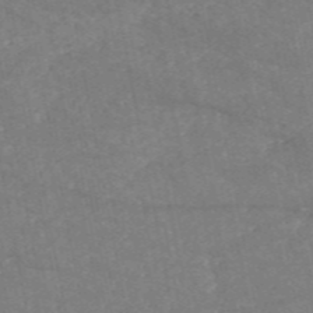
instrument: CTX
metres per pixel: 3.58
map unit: HNb
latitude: -55.6533
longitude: -39.8016
